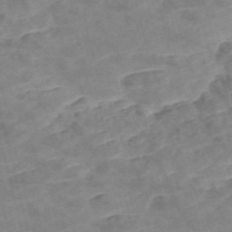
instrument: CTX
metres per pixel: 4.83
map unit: Nve
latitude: -57.1242
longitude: 50.7841
